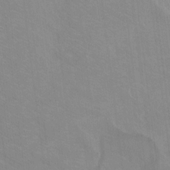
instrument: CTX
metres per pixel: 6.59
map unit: Ht
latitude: -9.6155
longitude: -38.7246
